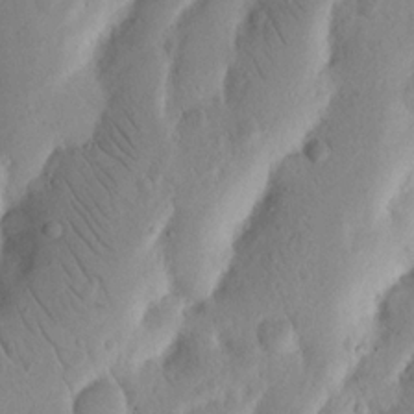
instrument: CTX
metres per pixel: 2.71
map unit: Nhu
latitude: 17.0647
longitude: -75.5182
